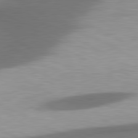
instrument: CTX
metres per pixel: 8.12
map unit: lApd
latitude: 80.7813
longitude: 175.8800
